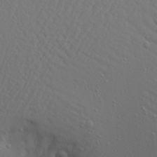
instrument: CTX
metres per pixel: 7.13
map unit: Aa
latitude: 21.8961
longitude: -142.6680
